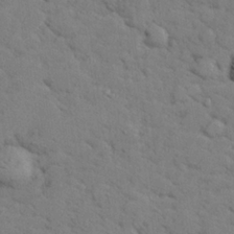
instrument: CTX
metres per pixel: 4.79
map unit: lHvf
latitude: 25.5560
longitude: 143.1998
